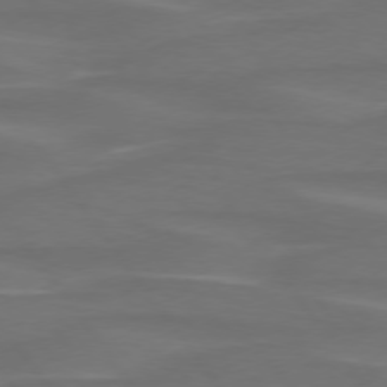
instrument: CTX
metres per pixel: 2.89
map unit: lApd
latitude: 75.0270
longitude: -79.4427
